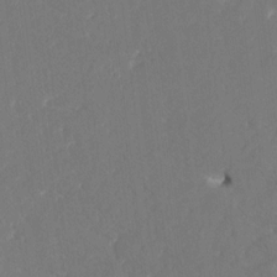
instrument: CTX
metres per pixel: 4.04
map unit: HNhu
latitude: 7.1214
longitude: -5.2915
